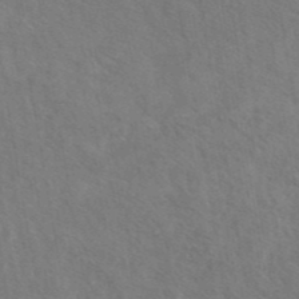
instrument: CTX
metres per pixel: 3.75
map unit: eAb
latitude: 42.6113
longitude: 110.1227
